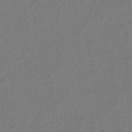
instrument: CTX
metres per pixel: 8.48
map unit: eHh
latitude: -40.0094
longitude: -28.8569
